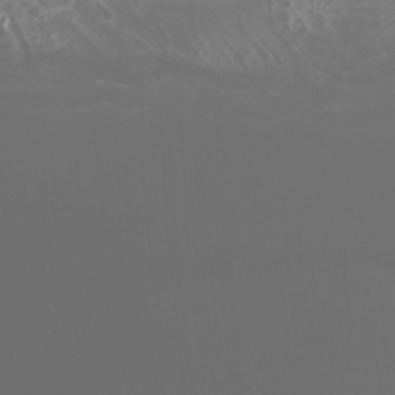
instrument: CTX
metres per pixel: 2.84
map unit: Htu
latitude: -5.1809
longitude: -89.3104
